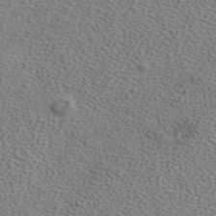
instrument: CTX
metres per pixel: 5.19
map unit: ANa
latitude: 39.7261
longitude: 21.2376
